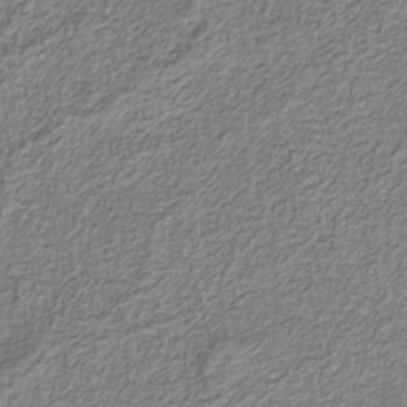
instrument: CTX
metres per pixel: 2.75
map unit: eAb
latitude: -37.8233
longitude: 52.9352
